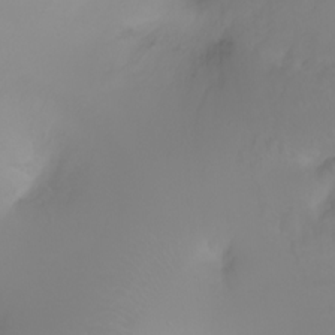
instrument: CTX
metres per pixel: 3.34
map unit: Ht
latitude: -2.3117
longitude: -61.3670
